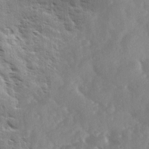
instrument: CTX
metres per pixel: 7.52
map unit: Ave
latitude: 11.1214
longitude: -102.6490
